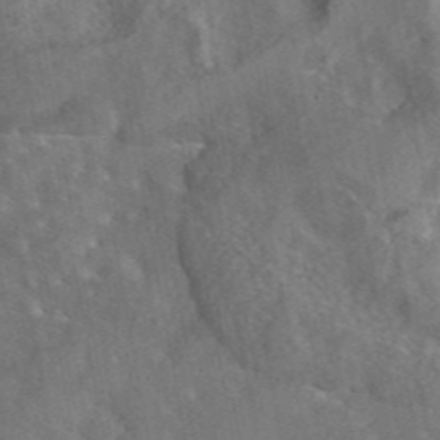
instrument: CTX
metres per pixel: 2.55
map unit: eAb
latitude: 44.8380
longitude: 110.5195
